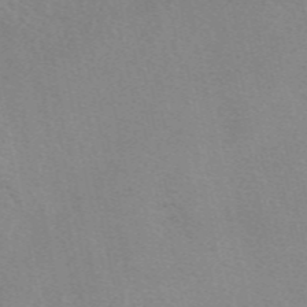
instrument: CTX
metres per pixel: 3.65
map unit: eAb
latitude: 49.6127
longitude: 107.5399
